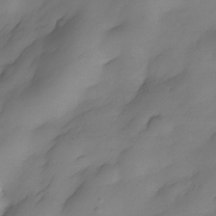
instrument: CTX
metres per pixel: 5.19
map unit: Nhe
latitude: -34.5952
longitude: -144.1578
